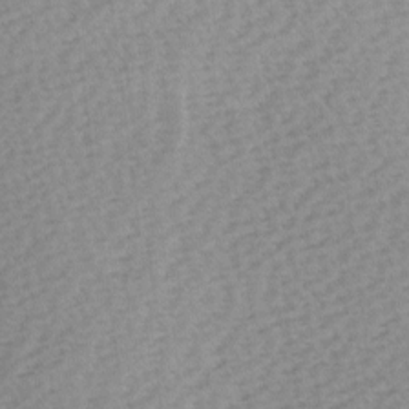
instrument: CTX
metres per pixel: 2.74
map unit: Ave
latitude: 0.4979
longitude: -115.3103
